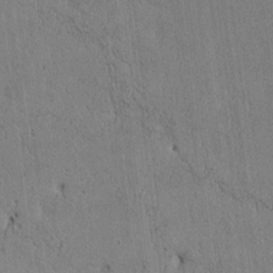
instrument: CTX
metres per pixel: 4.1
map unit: Htu
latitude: 3.6505
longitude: 151.5966
